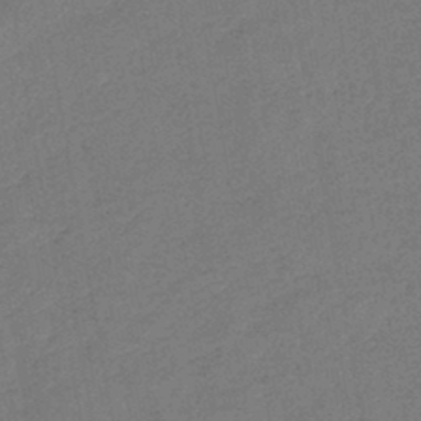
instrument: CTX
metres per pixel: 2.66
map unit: eHb
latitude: -41.7666
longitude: 79.8611
